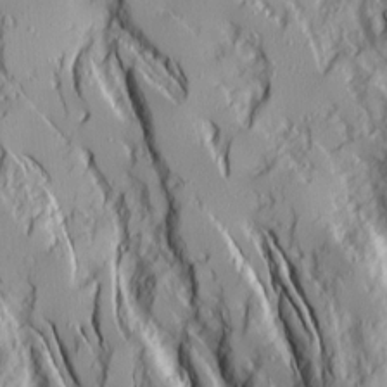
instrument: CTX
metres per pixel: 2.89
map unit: Ave
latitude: 14.6113
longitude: -130.9892
